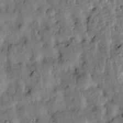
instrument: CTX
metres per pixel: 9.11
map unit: Htu
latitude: 0.2900
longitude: -179.8017
